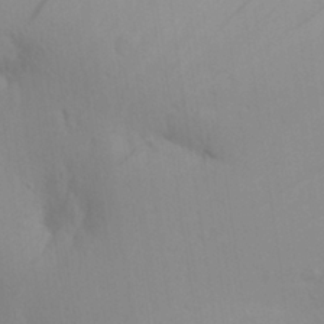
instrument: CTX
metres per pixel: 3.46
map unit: Aa
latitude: 29.1970
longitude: -132.4223
